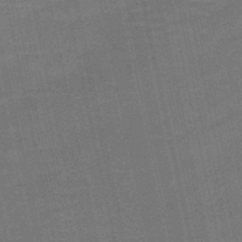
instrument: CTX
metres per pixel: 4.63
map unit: HNb
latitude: -51.5399
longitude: -47.1215
